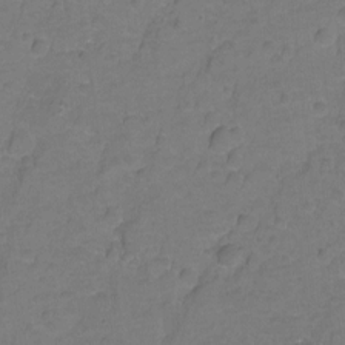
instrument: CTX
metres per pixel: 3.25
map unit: Hto
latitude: 3.4804
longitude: -32.9892
